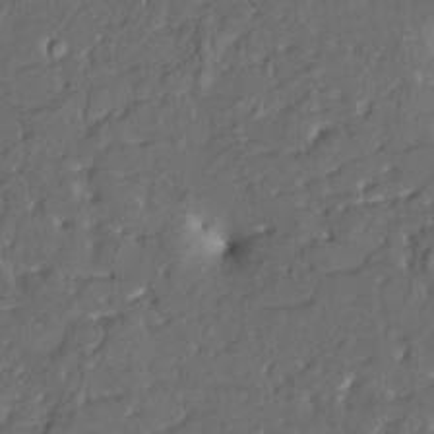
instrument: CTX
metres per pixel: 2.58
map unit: HNhu
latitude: 5.5182
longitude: 10.5385
